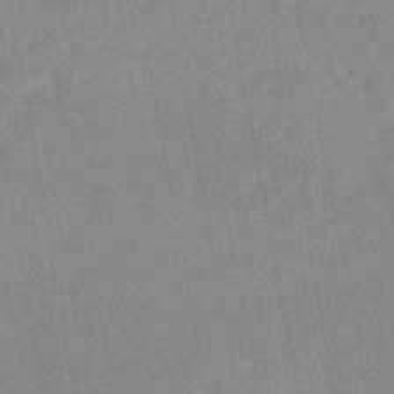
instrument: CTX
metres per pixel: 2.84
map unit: HNhu
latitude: -47.4832
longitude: 98.8786
